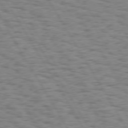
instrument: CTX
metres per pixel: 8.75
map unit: Hpe
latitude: 74.0633
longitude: -135.6694
